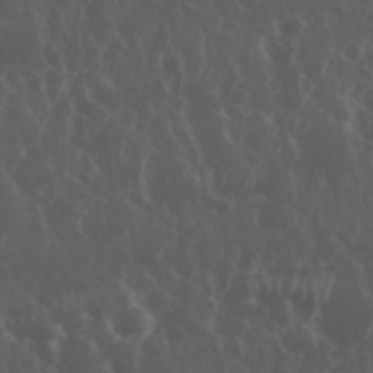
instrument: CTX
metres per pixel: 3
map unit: eHh
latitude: 34.0255
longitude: -59.4993
